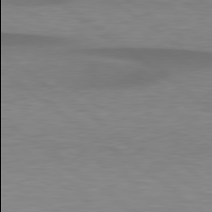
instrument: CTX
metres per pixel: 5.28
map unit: lApd
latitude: 79.3104
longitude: -89.9906
